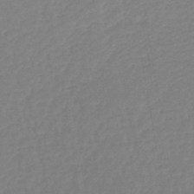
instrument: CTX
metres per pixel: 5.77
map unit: lHb
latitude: -44.3117
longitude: 66.2550
